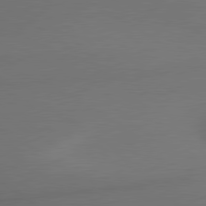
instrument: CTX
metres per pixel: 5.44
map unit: lApd
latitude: 79.9906
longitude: -173.6127
